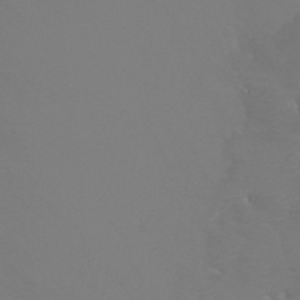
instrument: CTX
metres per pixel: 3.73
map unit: Htu
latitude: -6.0283
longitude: -72.5357
